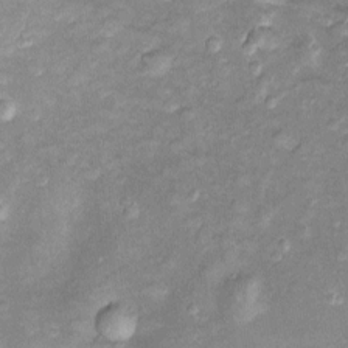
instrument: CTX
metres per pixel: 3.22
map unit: Htu
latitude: -5.3320
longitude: 157.7100
